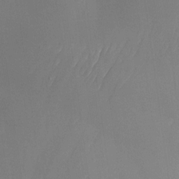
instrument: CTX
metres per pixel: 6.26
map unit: Nhu
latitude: -23.5399
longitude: -70.9325
